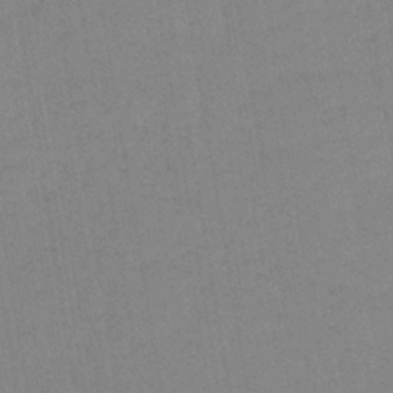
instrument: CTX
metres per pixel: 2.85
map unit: lHb
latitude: -40.3117
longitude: 67.5966
